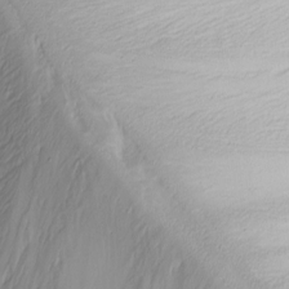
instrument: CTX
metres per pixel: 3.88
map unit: Nhu
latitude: -7.5588
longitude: -70.4790
